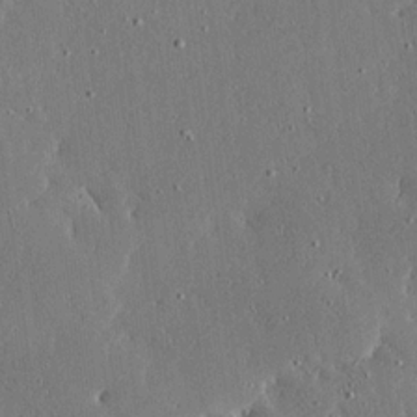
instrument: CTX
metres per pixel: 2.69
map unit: Ave
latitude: 17.1025
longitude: -139.7261
